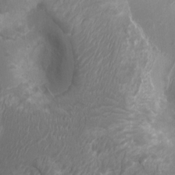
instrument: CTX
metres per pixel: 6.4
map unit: Ht
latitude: -2.2739
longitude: -16.6491
